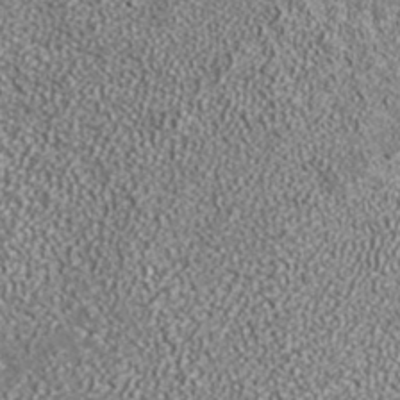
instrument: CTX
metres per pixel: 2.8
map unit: ANa
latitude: 36.5735
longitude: 15.5022
